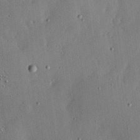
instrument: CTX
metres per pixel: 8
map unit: lHvf
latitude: 19.7071
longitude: -115.8583
